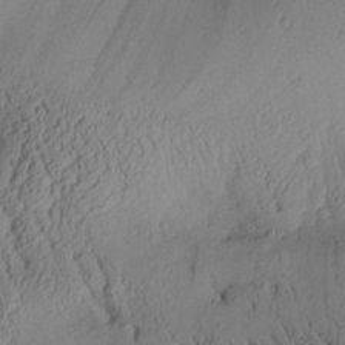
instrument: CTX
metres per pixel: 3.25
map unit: Aa
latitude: 29.4426
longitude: -133.8583
